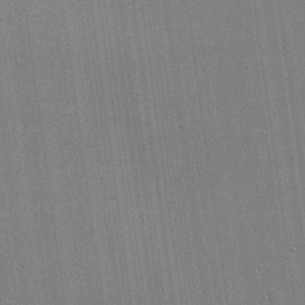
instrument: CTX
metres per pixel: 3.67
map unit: lHvf
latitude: 20.0444
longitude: 143.1998
